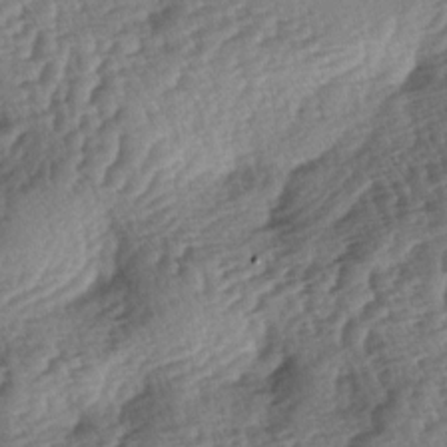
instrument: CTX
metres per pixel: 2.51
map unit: lAa
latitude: -3.6721
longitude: -127.1025
